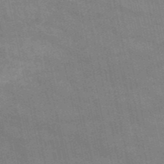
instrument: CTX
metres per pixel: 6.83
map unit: HNb
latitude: -52.5762
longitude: -39.7450
